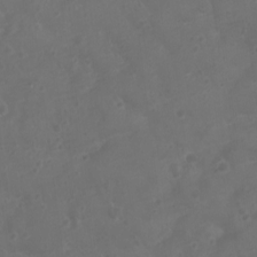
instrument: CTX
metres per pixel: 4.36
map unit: Nhu
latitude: 1.7449
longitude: -14.8947
